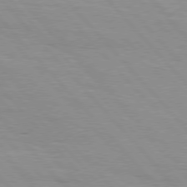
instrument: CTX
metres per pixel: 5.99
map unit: Hpe
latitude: 76.3845
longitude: -153.9717
